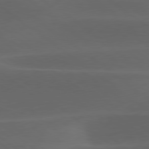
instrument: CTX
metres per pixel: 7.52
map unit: lApd
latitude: 78.9703
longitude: -48.7813
